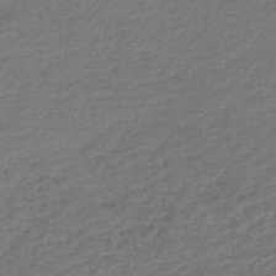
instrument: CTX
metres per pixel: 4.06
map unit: lHb
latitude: -44.7274
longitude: 59.2564
